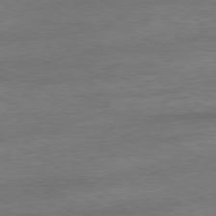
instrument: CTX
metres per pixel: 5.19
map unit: Ap
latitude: -80.7463
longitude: -95.4427
